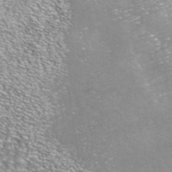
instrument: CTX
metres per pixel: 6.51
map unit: ANa
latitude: 41.9717
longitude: 23.8423
